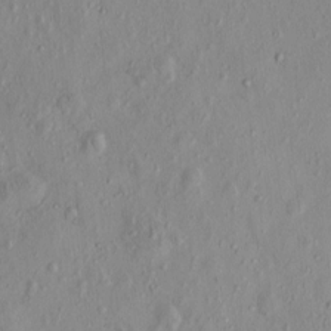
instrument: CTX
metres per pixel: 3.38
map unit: eHh
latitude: -0.3685
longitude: 17.1431
